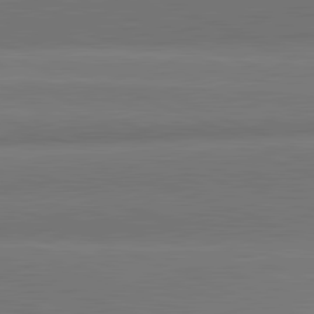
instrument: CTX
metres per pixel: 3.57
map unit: lApd
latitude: 81.9717
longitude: 149.9367
